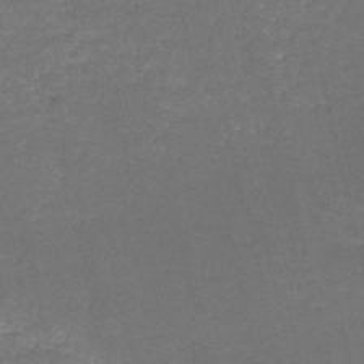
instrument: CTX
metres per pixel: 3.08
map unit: HNb
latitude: -51.1620
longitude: -48.7813
